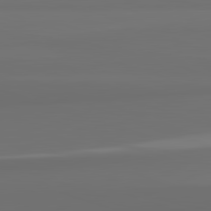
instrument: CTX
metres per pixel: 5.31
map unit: lApd
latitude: 82.5923
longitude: 166.6141
